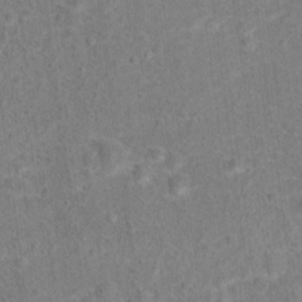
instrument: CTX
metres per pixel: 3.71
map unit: Hto
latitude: 15.3671
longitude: -41.9339
